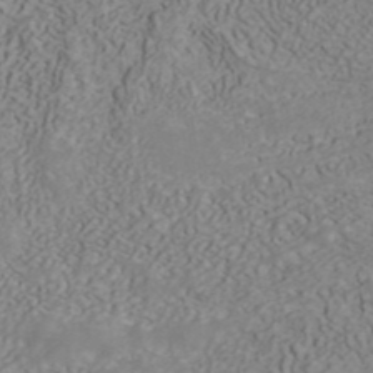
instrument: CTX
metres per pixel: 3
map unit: ANa
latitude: 41.2348
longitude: 33.1243
